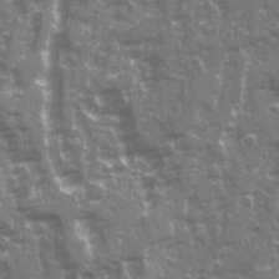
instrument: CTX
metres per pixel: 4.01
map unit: Ave
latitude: 20.9514
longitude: -132.6113
